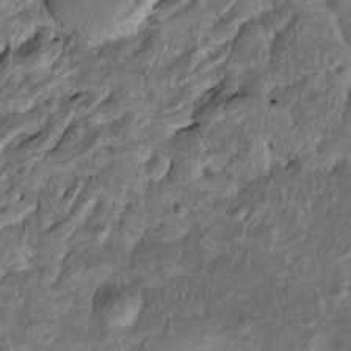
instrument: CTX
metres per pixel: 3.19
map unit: Htu
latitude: -7.9745
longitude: 145.8800
